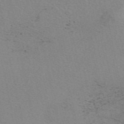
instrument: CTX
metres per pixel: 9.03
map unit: eAb
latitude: 50.4223
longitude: 108.0850
